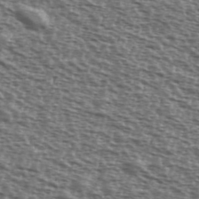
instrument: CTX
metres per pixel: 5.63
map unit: Ave
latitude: 39.6883
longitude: -111.7828
